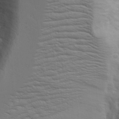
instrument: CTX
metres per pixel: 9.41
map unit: Aa
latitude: 18.6490
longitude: -125.7071
